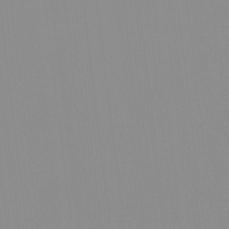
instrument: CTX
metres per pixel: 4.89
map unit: HNhu
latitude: -0.9164
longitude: -6.2711
